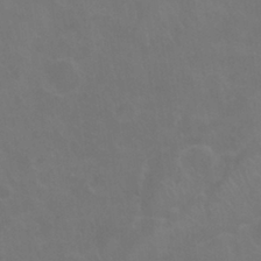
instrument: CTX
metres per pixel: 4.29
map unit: Nhu
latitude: 26.7435
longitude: -54.1578
